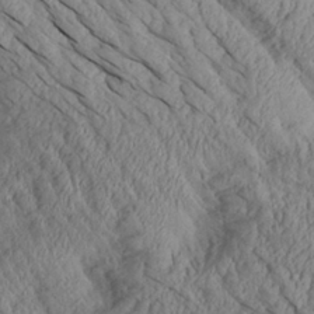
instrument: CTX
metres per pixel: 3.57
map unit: Aa
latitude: 26.9703
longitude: -133.3104
